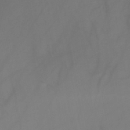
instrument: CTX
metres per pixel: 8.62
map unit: HNb
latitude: -44.4629
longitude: -43.8017
